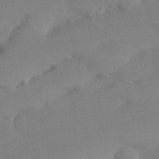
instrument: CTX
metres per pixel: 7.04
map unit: Nhu
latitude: 27.0270
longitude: -70.3845
